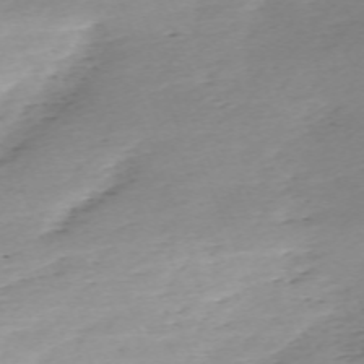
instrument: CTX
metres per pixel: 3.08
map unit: Nhu
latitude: -67.5399
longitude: 39.7100
